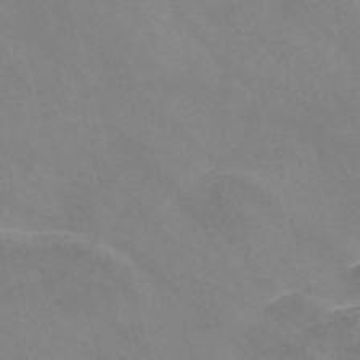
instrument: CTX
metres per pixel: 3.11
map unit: Nve
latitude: -57.4643
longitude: 58.2550
